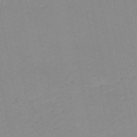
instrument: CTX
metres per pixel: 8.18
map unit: HNb
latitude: -51.3510
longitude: -52.4601
